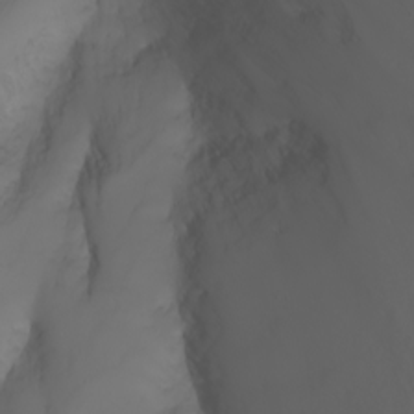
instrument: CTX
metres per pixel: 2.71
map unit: Nhu
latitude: -7.1242
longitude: -82.1199
